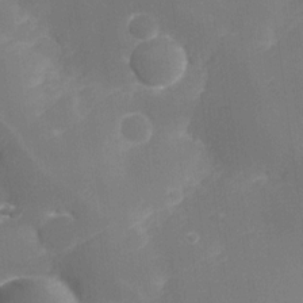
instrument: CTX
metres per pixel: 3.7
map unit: eHh
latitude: -22.1984
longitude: 15.2565
